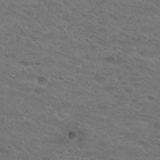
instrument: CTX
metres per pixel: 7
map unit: Hto
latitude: 29.8961
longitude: -48.3278
